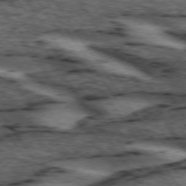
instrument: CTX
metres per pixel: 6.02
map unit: lApd
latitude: 74.0822
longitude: -73.6316
